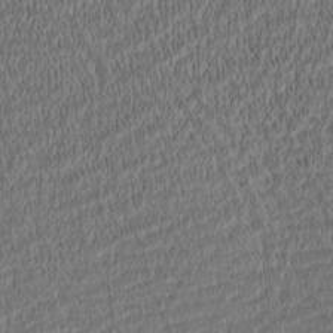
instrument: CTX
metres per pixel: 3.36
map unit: Htu
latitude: -2.3495
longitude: 167.4643
